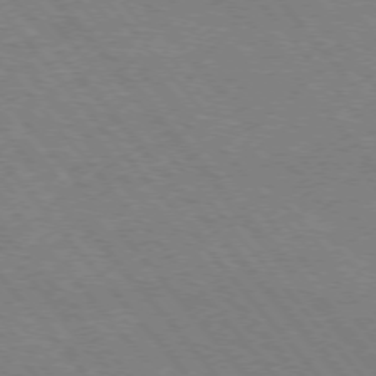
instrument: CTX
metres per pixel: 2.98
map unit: Hpe
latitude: -76.3684
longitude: -13.6316
